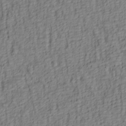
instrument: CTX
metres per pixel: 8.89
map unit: lAa
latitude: 5.0269
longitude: -114.4223
